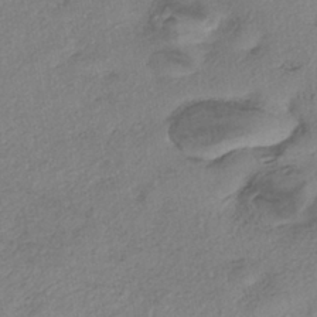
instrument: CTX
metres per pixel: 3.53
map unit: eHh
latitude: -41.8611
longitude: 119.8611
